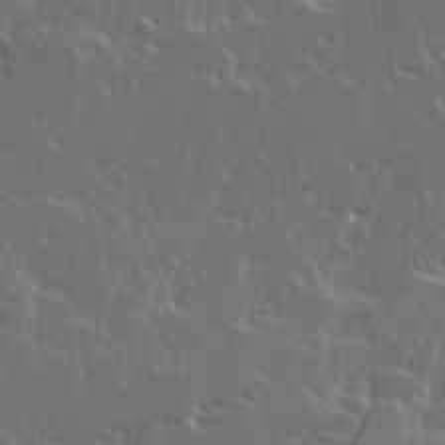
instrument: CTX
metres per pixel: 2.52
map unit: Ave
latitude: 14.9325
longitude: -137.6883
